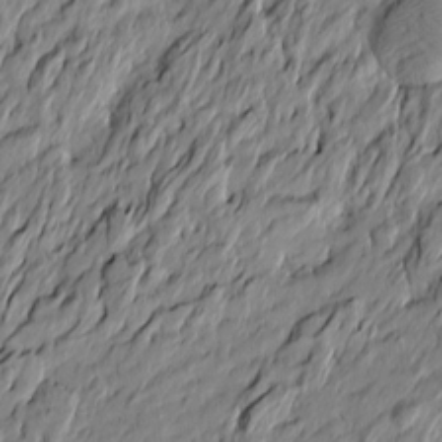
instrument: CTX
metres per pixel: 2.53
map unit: Htu
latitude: -6.8786
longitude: 178.1039
